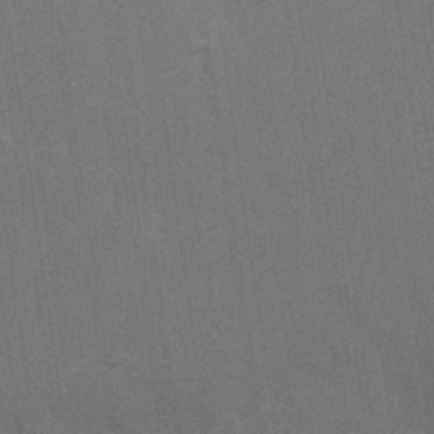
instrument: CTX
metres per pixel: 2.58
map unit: Nhu
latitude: 27.1403
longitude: -64.4601
